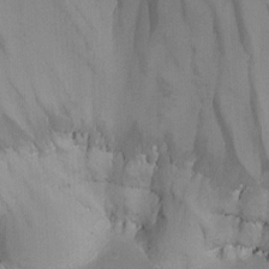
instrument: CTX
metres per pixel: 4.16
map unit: Nhu
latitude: -14.7841
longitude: -53.5938
